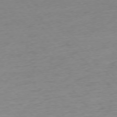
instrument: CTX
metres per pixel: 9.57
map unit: Ap
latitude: -76.6141
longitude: -63.0459
